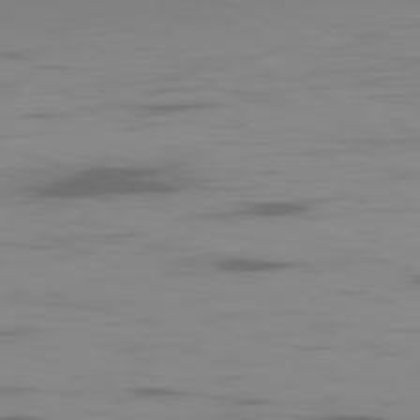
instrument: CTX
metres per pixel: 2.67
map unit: Ap
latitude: -81.1242
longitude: -62.0633
